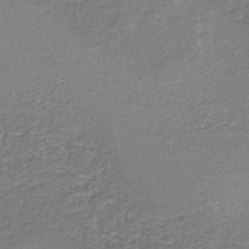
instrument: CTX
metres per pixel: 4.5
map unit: eAb
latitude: -38.3495
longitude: 51.5021
